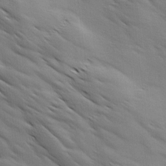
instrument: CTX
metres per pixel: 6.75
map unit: Ave
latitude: 12.1389
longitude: -106.1767
